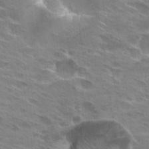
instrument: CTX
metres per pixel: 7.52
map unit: Hto
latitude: 29.5938
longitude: -43.0459
